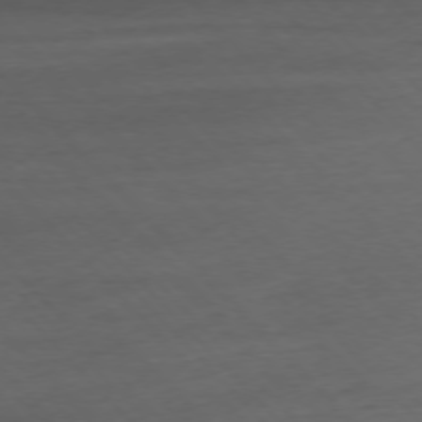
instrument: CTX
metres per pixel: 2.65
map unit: Ap
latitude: -76.5952
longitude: -80.4412
